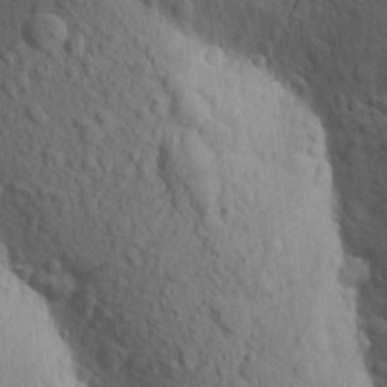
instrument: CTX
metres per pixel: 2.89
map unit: Aa
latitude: 19.5560
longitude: -149.4426
